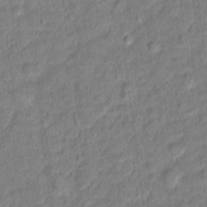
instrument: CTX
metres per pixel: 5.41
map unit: Hto
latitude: 14.6869
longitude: -39.3482
